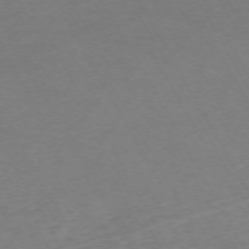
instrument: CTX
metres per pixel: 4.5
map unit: Hpe
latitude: -72.2928
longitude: 8.8408
